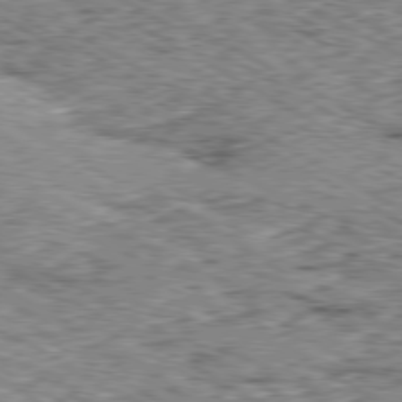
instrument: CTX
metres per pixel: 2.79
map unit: Ap
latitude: -80.2740
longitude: -48.1767
